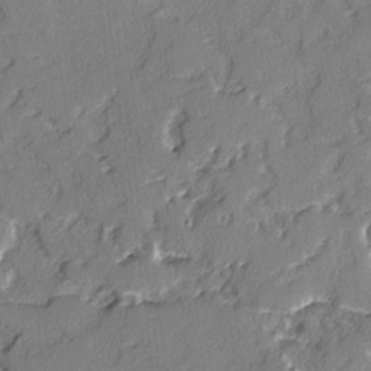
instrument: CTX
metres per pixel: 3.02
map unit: lAvf
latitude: -3.1431
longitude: -107.9528
